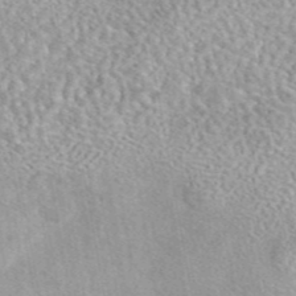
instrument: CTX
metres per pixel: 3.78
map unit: eAb
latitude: 44.1766
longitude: 109.0675
